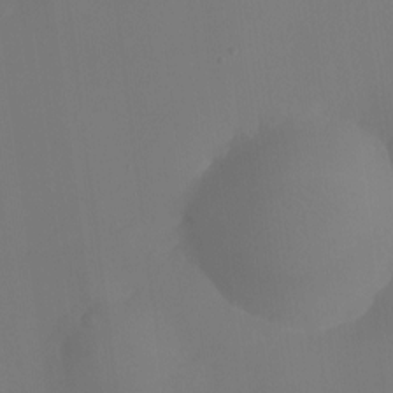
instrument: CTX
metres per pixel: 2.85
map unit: Ht
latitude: -10.4251
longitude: -29.1970
